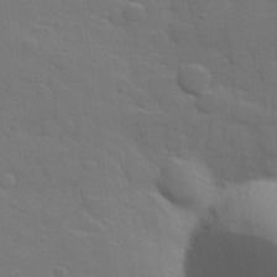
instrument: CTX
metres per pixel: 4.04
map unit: Hve
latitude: 24.9891
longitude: 148.5763
